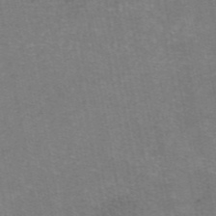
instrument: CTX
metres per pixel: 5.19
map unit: eAb
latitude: 47.0837
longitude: 105.5021
